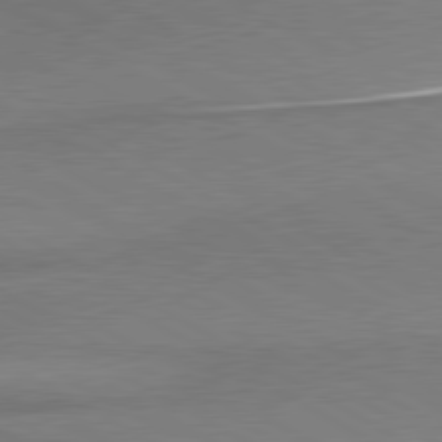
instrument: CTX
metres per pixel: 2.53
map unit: lApd
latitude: 80.3656
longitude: 166.1228
